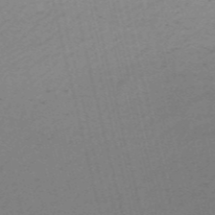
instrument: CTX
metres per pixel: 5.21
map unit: HNb
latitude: -55.4077
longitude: -39.5560
